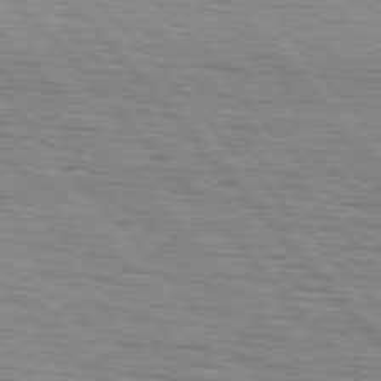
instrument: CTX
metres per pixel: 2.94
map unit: lApd
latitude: 75.7828
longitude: -82.7813
